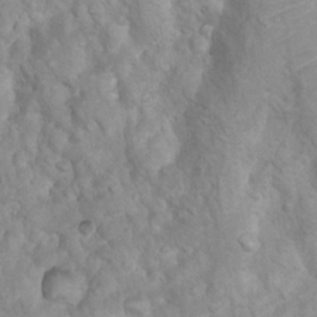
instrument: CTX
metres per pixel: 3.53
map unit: Ht
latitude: 3.7638
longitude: -27.8961
